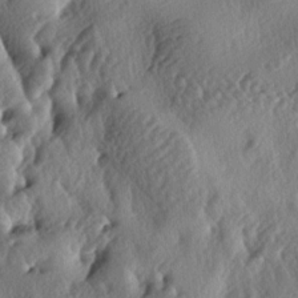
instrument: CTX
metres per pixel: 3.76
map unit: lAa
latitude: -5.3887
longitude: -124.5924
